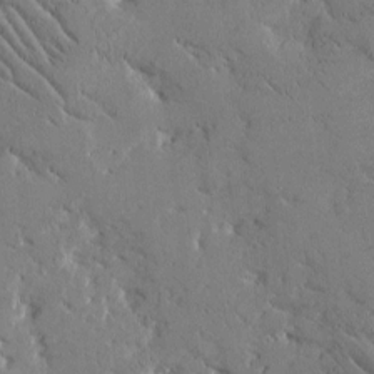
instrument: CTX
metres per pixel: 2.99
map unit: Htu
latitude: -1.7667
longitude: 175.6721
